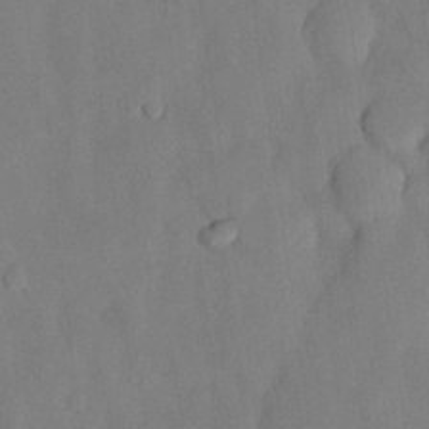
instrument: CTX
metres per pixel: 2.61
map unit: Nhu
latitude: 26.7057
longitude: -72.7436
